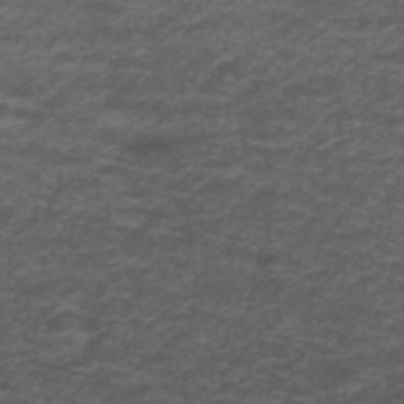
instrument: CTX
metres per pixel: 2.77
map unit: ANa
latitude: 39.4993
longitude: 23.5588
